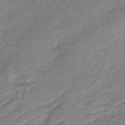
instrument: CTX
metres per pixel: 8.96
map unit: lHb
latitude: -37.3698
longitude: 61.1620
